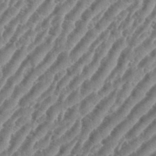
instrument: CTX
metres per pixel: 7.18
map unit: eHh
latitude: 36.1956
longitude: -134.8380
